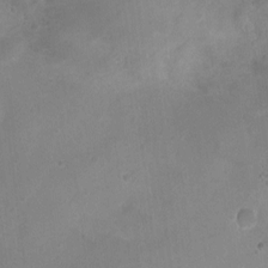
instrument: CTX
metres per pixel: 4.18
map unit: Ht
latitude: -11.9556
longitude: -20.9514
